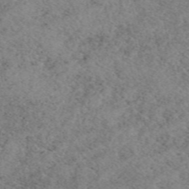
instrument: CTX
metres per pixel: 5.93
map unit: eAb
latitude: 49.9717
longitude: 108.5007
